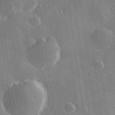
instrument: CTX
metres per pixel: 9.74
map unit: Hve
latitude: 28.7246
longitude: 146.1228
